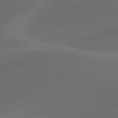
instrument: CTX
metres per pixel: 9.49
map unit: lApd
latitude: 80.8758
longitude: -83.3481
